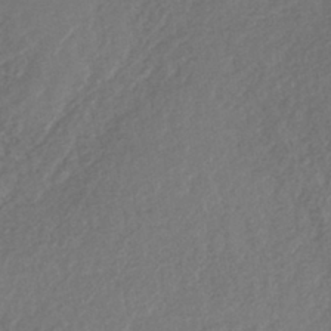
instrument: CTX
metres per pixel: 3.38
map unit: lHb
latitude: -39.7667
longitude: 68.8030
